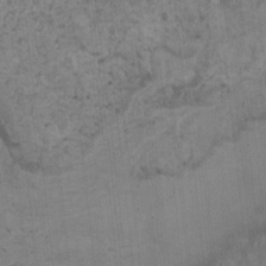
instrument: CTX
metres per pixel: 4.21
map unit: HNhu
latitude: 4.5357
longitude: -3.4426
